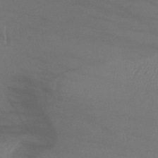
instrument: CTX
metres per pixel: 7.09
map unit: lHb
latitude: -34.5952
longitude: 66.2173
